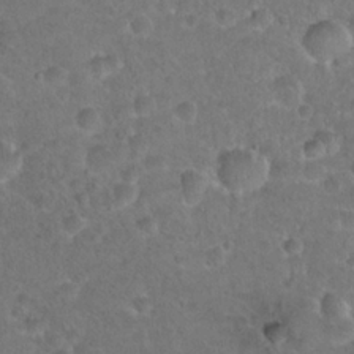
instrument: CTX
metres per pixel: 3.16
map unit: Hto
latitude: 21.5938
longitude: -48.3278
